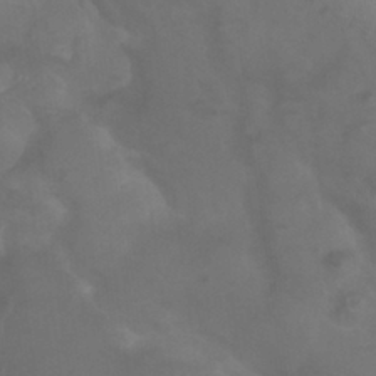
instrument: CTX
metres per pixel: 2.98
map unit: Htu
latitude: 3.9528
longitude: -20.6113
